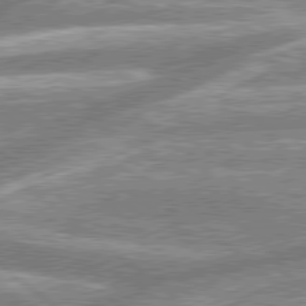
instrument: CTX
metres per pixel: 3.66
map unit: lApd
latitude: 79.1592
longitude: -157.9150
